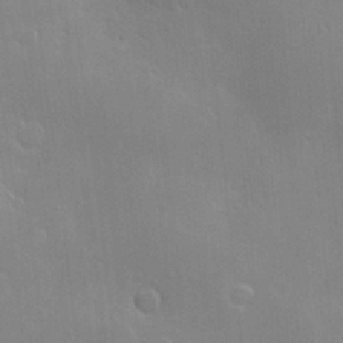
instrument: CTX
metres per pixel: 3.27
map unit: Hve
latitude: -10.1039
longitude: 174.0661
